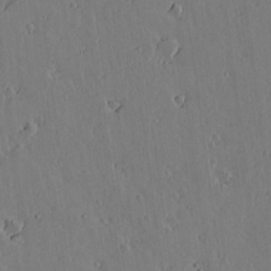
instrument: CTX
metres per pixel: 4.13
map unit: lAvf
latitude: 15.8962
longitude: -125.6882
